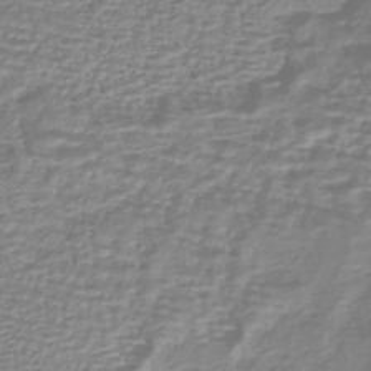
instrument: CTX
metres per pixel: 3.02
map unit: HNhu
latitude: -44.2551
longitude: 98.9919
